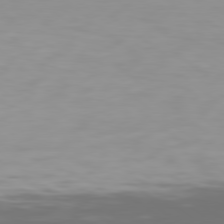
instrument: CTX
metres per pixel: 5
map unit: Hpe
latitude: 78.4223
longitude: -170.4034
